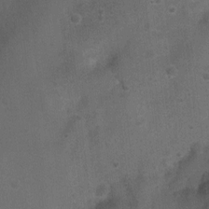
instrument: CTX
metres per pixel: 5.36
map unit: Ht
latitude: 4.3089
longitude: -28.6301
